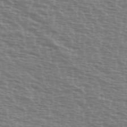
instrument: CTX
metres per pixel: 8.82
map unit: Ave
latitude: 38.1578
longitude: -113.0647
